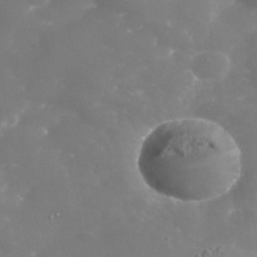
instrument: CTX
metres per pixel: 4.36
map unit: Nhe
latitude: -36.2172
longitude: -90.9136
